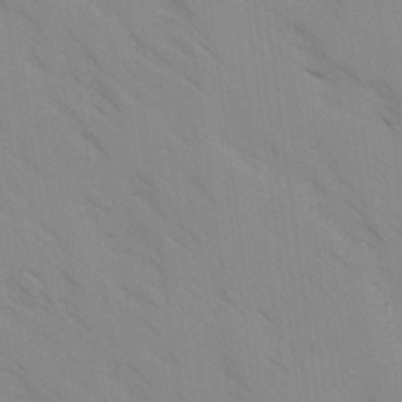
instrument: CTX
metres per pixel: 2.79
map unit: Ave
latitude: -1.2376
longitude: -112.2900
